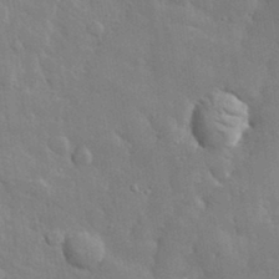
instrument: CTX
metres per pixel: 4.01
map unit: lHvf
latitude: 33.5371
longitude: -86.6112
